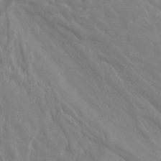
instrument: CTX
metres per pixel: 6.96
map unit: Hto
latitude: -7.5399
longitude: -51.8583
